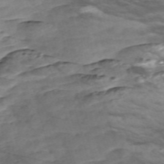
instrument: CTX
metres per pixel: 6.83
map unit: Nve
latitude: -58.4062
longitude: 54.3306
